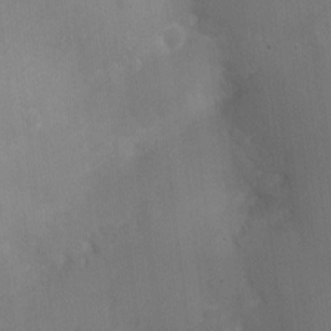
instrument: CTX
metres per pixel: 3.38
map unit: Nhu
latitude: 1.9717
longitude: -16.5734
